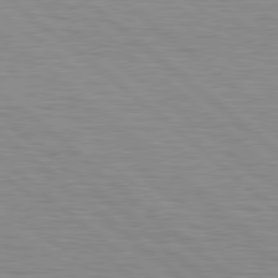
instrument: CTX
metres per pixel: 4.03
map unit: Hpe
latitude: 78.8191
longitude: -140.1199
